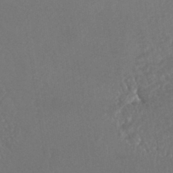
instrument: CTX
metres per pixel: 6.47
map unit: HNhu
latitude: -43.8422
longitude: 94.3873
